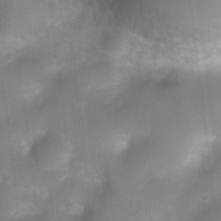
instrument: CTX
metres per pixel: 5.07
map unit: Ht
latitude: 4.3089
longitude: -21.6505
